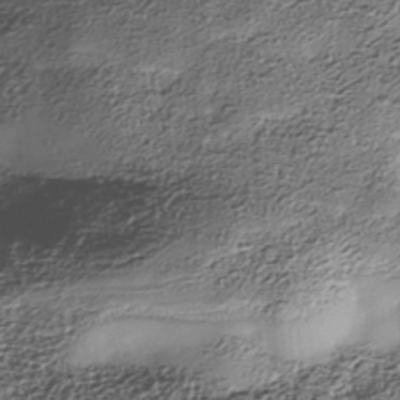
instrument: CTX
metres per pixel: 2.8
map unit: Nhe
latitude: -38.0661
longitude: -148.0444
